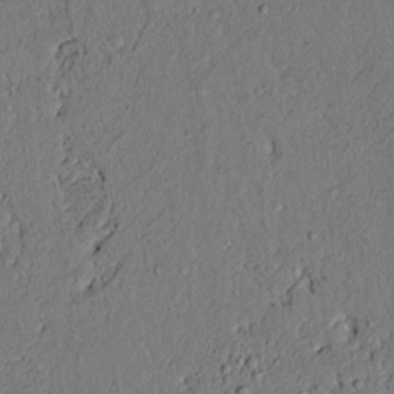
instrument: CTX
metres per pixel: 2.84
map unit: lAvf
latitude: 5.2915
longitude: 169.8611
